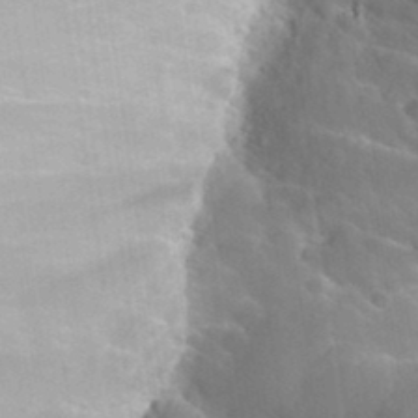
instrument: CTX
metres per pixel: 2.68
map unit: Hto
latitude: 35.8772
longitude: -46.3090
